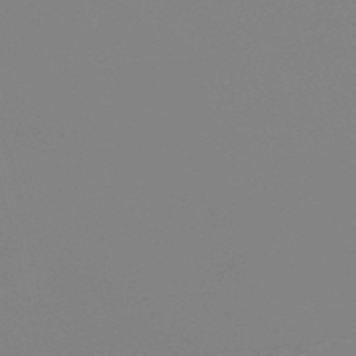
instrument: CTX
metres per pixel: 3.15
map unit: lHb
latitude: -48.6519
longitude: 68.1227
